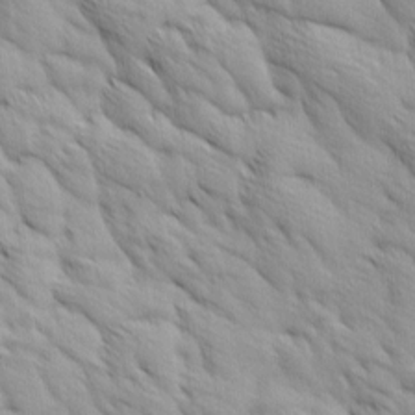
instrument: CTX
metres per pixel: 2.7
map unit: Ave
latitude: 12.2712
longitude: -106.2523
